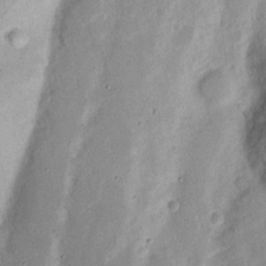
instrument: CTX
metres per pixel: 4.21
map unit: Nhu
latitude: 17.1592
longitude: -74.3278
